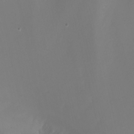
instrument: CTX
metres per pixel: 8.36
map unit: Nhu
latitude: -7.6722
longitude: -77.3481
